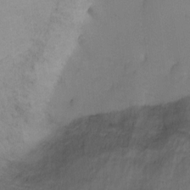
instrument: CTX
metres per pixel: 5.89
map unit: Ht
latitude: 1.1970
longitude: -35.6505
